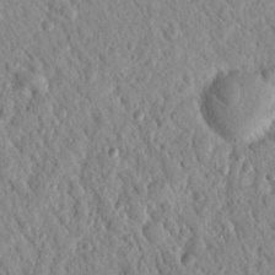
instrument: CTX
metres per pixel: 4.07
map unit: Nhu
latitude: 21.3104
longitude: -77.7449
